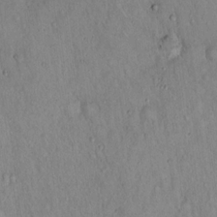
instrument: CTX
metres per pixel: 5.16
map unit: Hto
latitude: 16.1578
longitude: -59.2537
